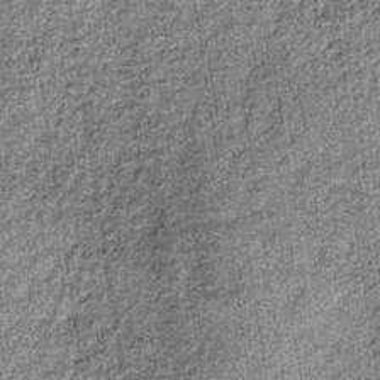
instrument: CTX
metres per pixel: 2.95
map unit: lHb
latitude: -36.7085
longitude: 64.4251
